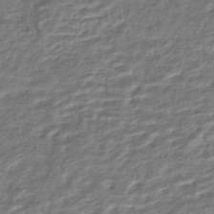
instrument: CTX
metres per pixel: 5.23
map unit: HNhu
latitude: -44.1984
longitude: 102.5763
